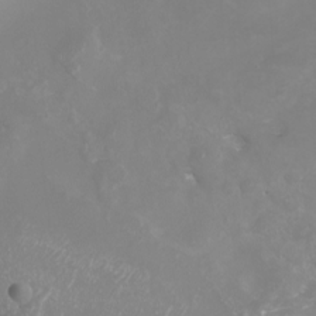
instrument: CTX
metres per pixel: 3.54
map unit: eHh
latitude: -5.6344
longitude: -77.0647
